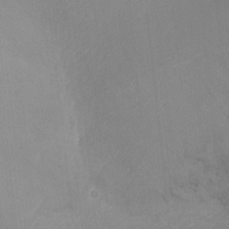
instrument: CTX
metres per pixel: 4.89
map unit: Nhu
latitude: -13.2754
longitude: -39.7450
